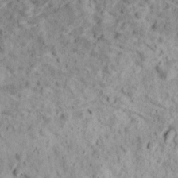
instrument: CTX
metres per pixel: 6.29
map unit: Ave
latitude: 18.1577
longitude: -134.2900
